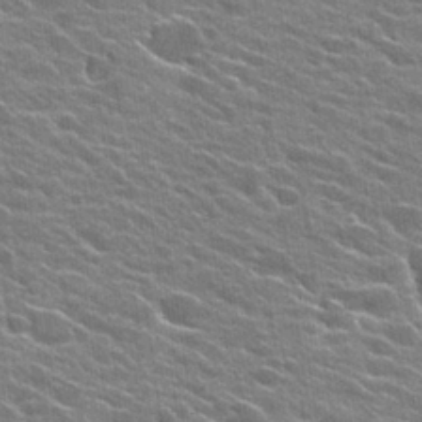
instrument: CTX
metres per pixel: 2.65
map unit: Hto
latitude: 25.2537
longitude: -42.4034
